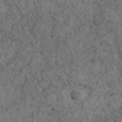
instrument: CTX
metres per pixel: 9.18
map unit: eAb
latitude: 45.1214
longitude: 114.5007
